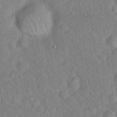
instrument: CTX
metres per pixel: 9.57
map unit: Hto
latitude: 17.7828
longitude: -52.8947
